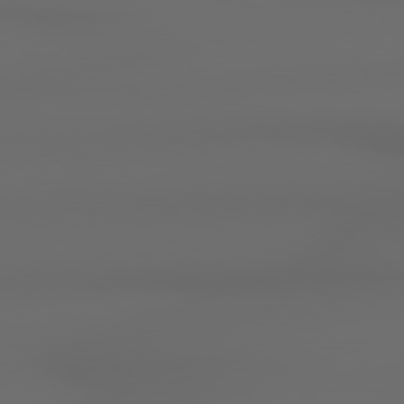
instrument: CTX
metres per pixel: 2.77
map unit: Hpe
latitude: 78.7058
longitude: -135.0836
